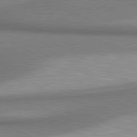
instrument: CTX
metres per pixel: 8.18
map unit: lApd
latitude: 80.5546
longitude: 162.4251
